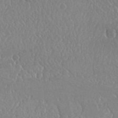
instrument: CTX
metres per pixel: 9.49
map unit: Nhu
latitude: 25.2159
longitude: -60.3467
